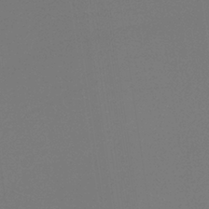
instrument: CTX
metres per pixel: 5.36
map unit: HNb
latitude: -37.5588
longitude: 55.0109
